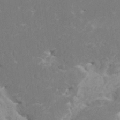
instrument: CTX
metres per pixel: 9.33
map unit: HNhu
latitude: -0.1984
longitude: 3.8422
